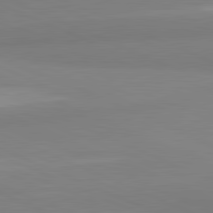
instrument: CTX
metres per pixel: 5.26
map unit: lApd
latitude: 81.7639
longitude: 177.8045
